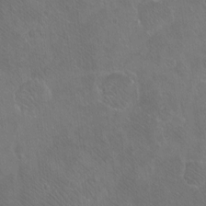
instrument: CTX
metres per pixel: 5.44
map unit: Ht
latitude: -6.7841
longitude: -36.8569
